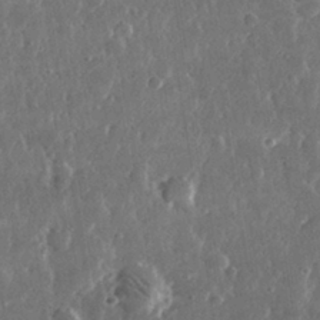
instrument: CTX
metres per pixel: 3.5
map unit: lHvf
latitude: 31.1026
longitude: -91.3293
